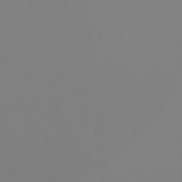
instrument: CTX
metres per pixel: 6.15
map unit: Nhu
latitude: -6.5007
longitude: -95.7450
